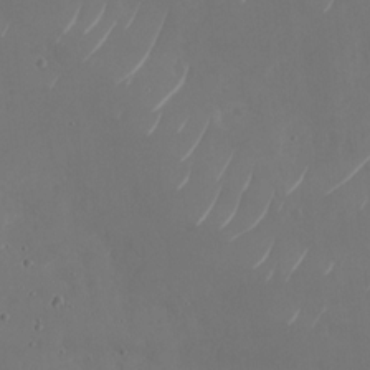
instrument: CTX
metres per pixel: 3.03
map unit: Nhu
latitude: -28.6330
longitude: -70.1389
